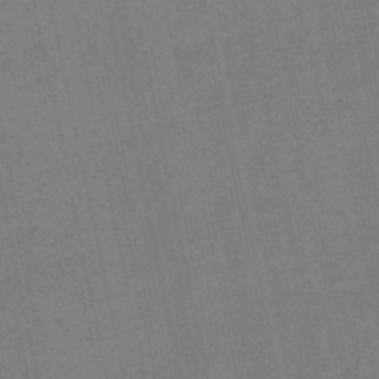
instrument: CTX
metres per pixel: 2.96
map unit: eHb
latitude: -50.2928
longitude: 72.9730
